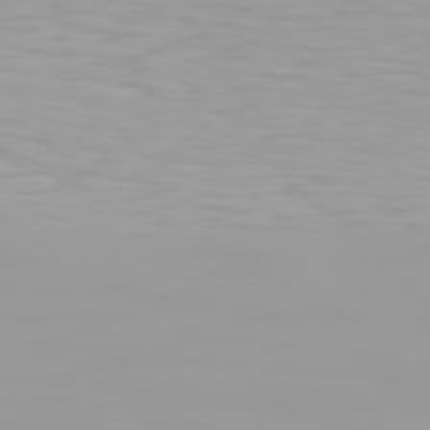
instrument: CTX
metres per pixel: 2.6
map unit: Hpe
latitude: 77.5182
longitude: -141.0080
